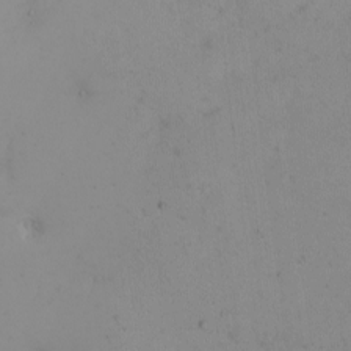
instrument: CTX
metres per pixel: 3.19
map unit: eHh
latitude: -5.1620
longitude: -79.1592
